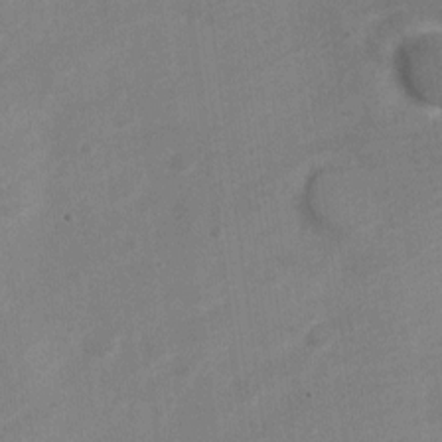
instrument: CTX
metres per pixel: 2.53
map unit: Nve
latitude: -19.7289
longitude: 108.5007
